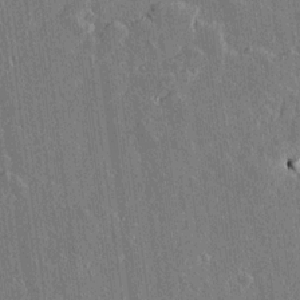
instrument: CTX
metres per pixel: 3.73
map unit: lAvf
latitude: 15.4238
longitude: -128.9514
